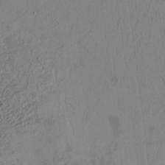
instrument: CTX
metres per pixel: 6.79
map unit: Htu
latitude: 2.7057
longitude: 148.6330
